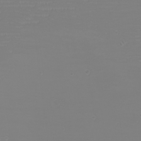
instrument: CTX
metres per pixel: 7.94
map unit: eHh
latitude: -6.1983
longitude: -83.7071
